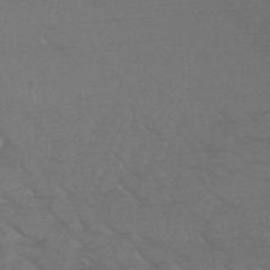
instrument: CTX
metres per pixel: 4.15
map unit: HNb
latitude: -50.3495
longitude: -47.2537
